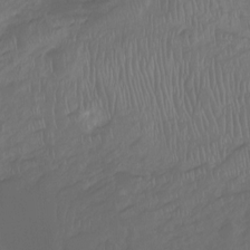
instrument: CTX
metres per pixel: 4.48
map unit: Hto
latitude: -8.1417
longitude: -40.0255
